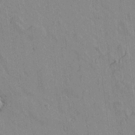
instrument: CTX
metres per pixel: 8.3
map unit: lAvf
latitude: 14.9892
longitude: -125.6127
